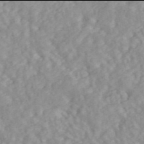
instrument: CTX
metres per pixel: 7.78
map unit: ANa
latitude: 45.9906
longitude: 24.2550
